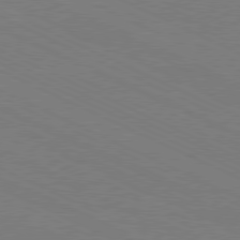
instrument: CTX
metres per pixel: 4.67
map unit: Hpe
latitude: -81.4644
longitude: 14.8219
